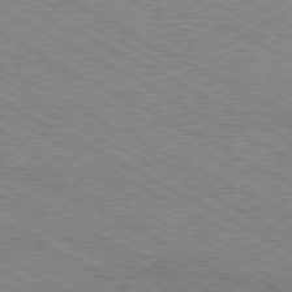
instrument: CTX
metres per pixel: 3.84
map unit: Hpe
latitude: -80.8408
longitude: 20.9163
